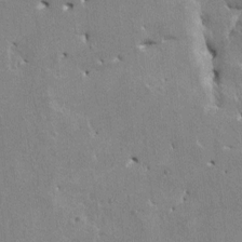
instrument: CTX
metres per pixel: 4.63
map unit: HNhu
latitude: 3.5749
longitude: -3.8583
